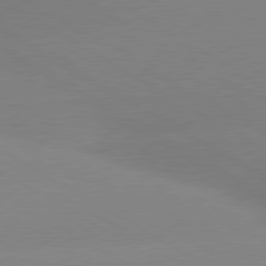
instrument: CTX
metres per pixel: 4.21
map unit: lApd
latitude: 80.3278
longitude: -152.5357
